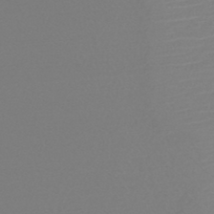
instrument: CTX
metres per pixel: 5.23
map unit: HNb
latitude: -45.5777
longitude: -46.0822
